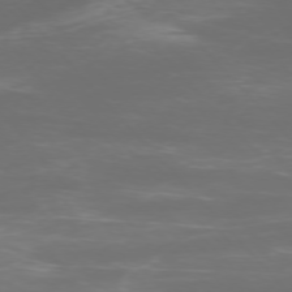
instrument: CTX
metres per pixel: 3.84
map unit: Ap
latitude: -75.6344
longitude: -76.5545
